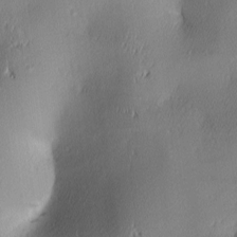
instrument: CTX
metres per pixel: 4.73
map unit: lAa
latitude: 2.8758
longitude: -117.2726
